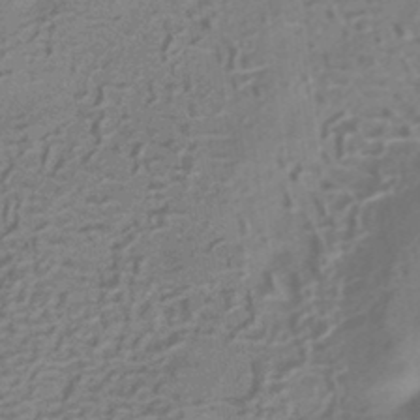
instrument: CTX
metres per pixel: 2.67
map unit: HNhu
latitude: -40.7085
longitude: 92.5574
